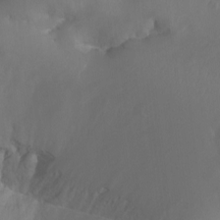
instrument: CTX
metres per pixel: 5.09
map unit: Aa
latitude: -13.3132
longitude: -67.6127
